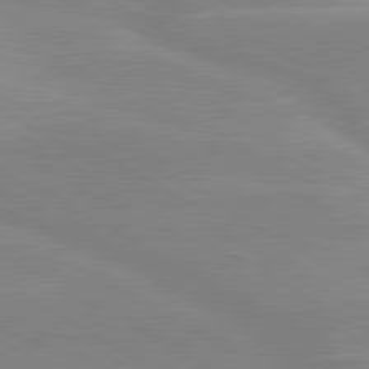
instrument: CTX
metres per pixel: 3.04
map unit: lApd
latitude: 80.0633
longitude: -123.6883
